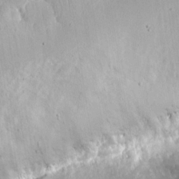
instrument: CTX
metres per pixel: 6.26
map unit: eHh
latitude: 8.9514
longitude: -70.7624
